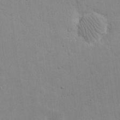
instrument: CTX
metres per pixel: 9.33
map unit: eHh
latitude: 21.1781
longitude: -68.3656
